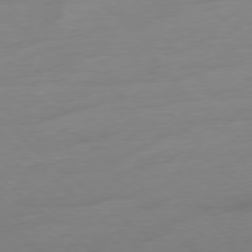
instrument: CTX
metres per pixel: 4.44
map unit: Ap
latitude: -78.4440
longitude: -59.7639
